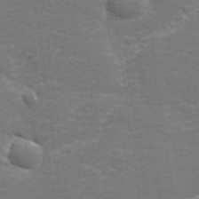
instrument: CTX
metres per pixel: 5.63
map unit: lHvf
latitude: 25.6316
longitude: 141.9178
